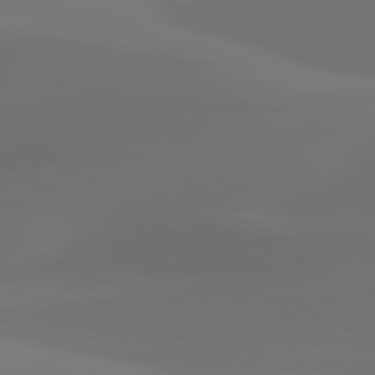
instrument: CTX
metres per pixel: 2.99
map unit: lApd
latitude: 80.7057
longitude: -83.7071
